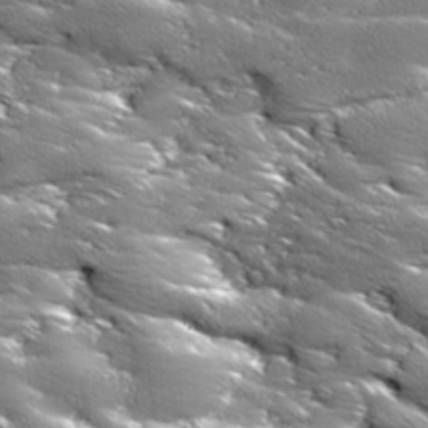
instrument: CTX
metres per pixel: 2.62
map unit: Ave
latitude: 18.4790
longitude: -136.8380
